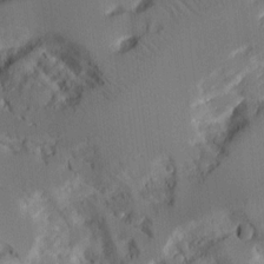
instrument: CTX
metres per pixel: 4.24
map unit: Aa
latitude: 11.4993
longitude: -125.7449
